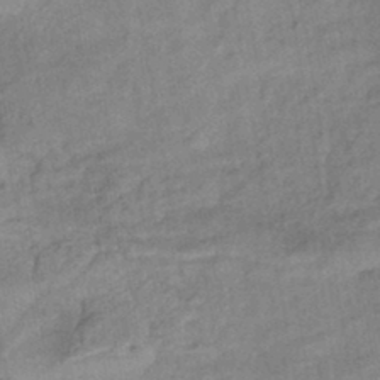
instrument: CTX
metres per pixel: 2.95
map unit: eHb
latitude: -42.4440
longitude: 84.1983
